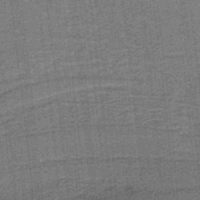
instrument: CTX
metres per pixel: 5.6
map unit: lHb
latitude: -38.2173
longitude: 57.5777
